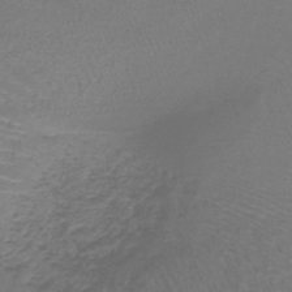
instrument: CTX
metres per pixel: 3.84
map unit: lHb
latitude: -42.0849
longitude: 58.5951
